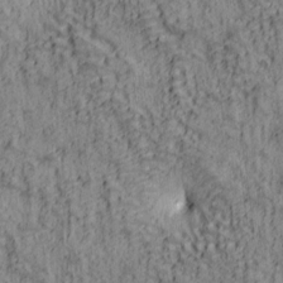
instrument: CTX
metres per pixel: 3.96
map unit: lAa
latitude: 5.4615
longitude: -114.7624
